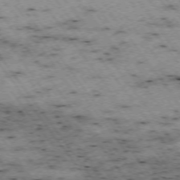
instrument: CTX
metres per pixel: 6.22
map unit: Hpe
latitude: -74.4062
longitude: 4.3873
